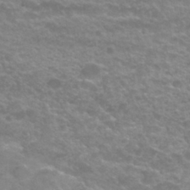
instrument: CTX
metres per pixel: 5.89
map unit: Nhu
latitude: 27.2915
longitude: -53.2159
